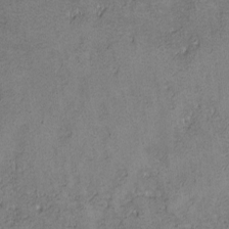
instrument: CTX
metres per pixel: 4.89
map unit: lHvf
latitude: -13.1809
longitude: -103.6883
